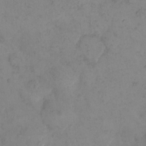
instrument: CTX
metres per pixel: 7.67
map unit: eHh
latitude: 11.4993
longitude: -62.8569
